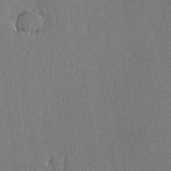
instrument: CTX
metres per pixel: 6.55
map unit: lAvf
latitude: -8.5763
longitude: -113.2726
